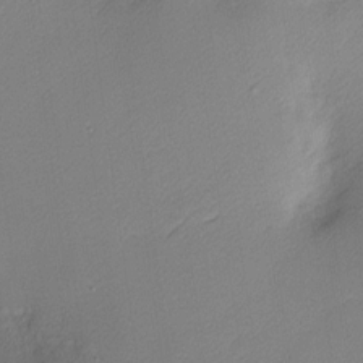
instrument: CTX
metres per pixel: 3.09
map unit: Nhu
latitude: 2.0444
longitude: -75.6883
